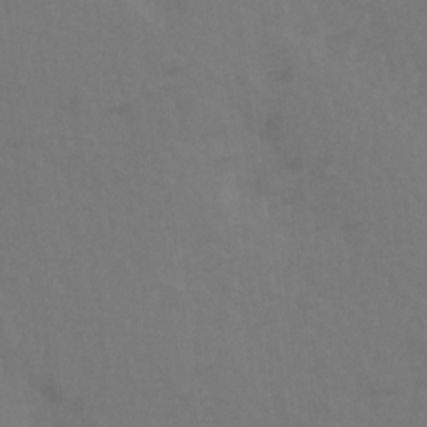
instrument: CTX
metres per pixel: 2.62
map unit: Ave
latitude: 14.4034
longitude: -105.4427
